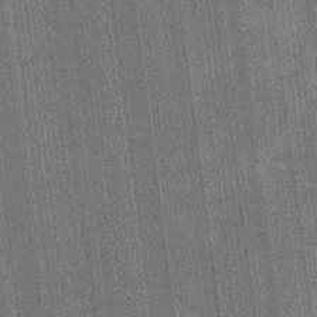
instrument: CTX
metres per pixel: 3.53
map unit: Ave
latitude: 15.5183
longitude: -138.1956
